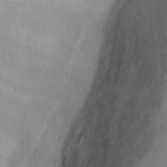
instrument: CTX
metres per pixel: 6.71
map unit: Ht
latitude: 12.8947
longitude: -39.2915
